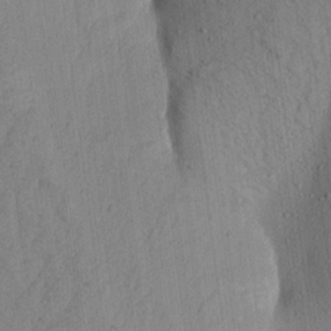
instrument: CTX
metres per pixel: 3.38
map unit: Aa
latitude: 15.8773
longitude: -147.0081
